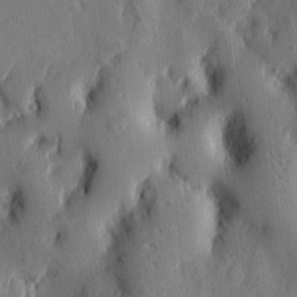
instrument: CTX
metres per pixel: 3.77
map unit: eHh
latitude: 5.3859
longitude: -73.5183
